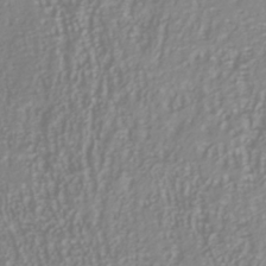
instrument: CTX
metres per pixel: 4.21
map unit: Nhu
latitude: -40.6518
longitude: -84.8191
